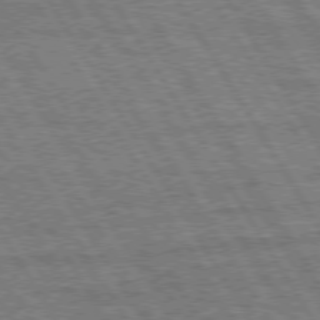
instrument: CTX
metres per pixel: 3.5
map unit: Hpe
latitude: 74.8947
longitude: -154.7246
